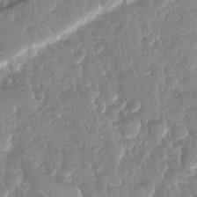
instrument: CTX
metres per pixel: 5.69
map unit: Ave
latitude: -11.3321
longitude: -119.5371
